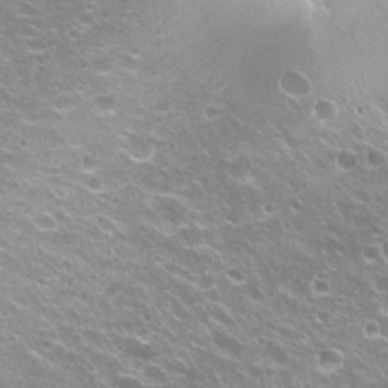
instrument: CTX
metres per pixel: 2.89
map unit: Hto
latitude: 22.8947
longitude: -32.2900
